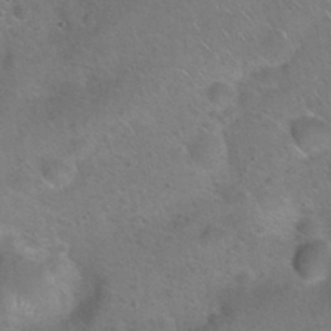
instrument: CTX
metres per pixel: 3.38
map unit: Hto
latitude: 21.0459
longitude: -49.9528
